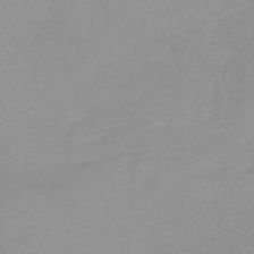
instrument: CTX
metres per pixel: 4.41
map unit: lHb
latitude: -36.4440
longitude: 72.0661
